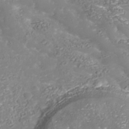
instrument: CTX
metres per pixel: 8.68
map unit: Nhu
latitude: -38.7274
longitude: -85.5560
